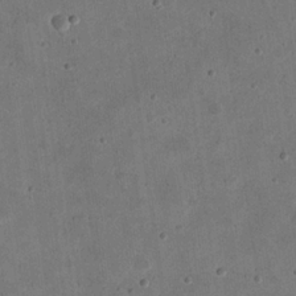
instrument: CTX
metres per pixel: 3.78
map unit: eHh
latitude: 21.4427
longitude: -69.3860
